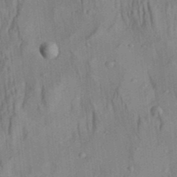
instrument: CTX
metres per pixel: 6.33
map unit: Aa
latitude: 29.4804
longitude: -138.6490
